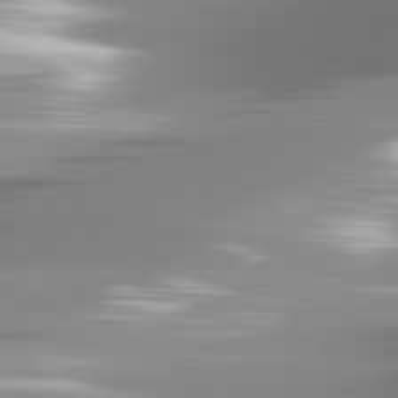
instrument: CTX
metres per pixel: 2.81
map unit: lApd
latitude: 81.5560
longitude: -139.1970
